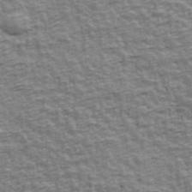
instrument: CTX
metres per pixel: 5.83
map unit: Ave
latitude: 42.3656
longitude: -112.1389
